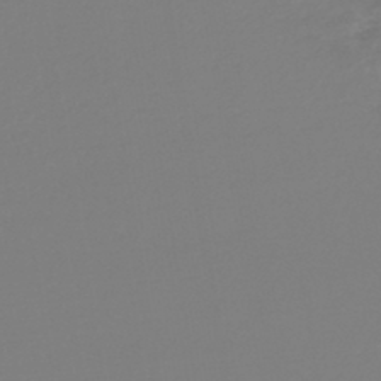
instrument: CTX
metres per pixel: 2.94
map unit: lHb
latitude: -45.3132
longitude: 70.8030
